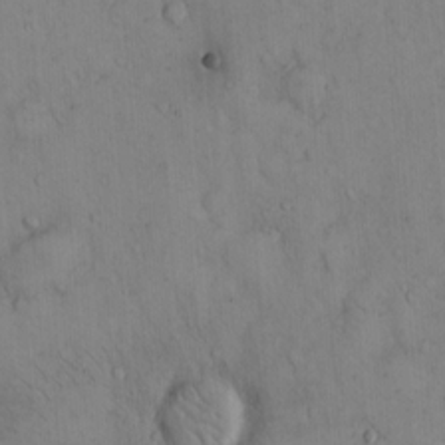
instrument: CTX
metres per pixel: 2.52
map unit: Hto
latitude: 12.3656
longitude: -59.2915
